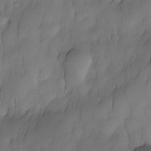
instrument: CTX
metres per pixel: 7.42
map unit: Nhe
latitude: -30.2550
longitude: -139.7827
